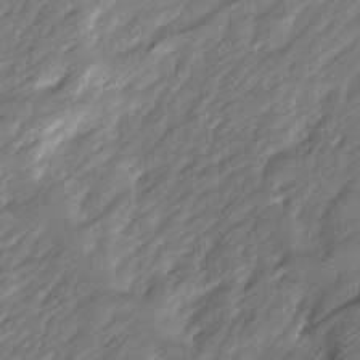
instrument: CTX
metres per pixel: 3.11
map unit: Ave
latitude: 15.8017
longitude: -136.0444
